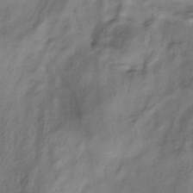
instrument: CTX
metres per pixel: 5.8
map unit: HNhu
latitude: -39.7667
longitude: 102.3306
